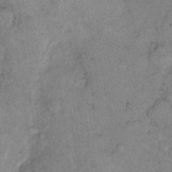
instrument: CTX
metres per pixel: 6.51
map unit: eHh
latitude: 11.1025
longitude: -62.8191
